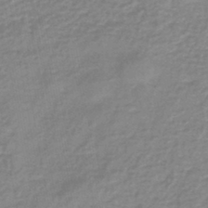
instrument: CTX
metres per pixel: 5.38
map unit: eHb
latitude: -45.3510
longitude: 82.8030
